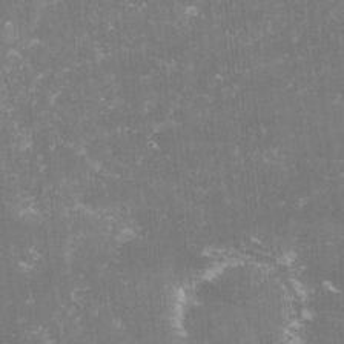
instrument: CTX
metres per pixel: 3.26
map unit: lHvf
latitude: -13.5966
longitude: -98.8002
